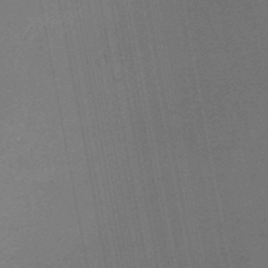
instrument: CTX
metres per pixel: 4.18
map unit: lHb
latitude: -47.8422
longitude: 68.3684
